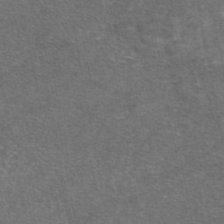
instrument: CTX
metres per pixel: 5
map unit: eAb
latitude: 47.3860
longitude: 114.3117
